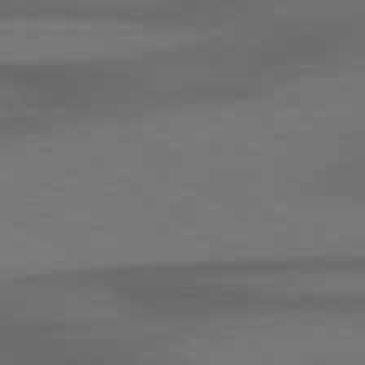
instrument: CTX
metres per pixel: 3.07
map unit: lApd
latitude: 79.2537
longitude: -123.5938
